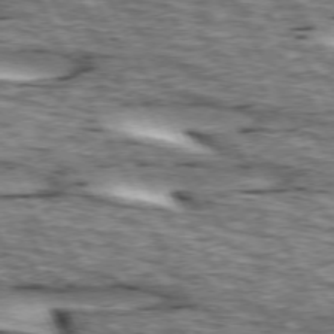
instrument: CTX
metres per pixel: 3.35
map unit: lApd
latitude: 73.5183
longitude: -54.8569
